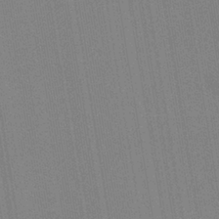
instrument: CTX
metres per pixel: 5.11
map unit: HNb
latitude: -34.8219
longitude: 54.9920
